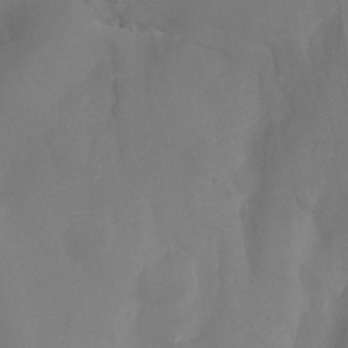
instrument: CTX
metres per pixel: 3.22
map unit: Ht
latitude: -5.0486
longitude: -61.6316
